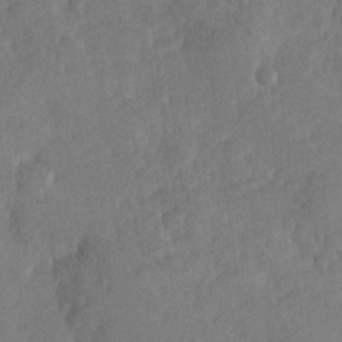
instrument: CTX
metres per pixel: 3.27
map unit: Hve
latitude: 25.5371
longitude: 144.0472
